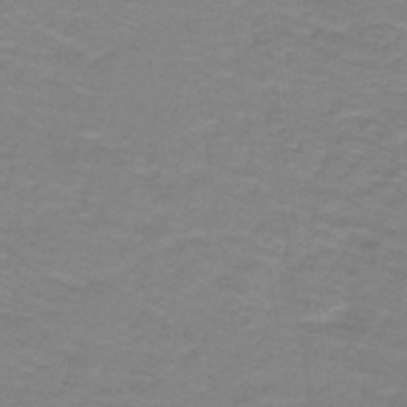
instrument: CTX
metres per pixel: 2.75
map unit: lHb
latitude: -41.8044
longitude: 56.0661
